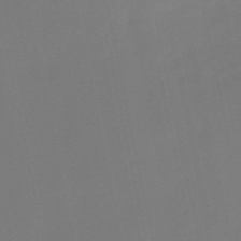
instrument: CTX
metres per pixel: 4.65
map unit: HNb
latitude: -51.4454
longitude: -46.7813
